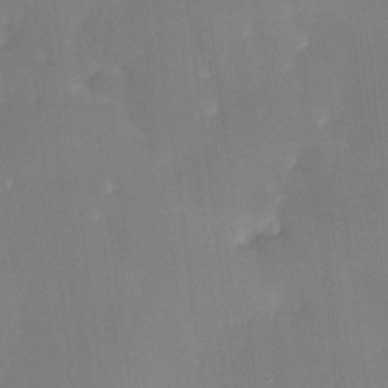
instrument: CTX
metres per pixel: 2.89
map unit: Ave
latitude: 0.7813
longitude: -113.4048
